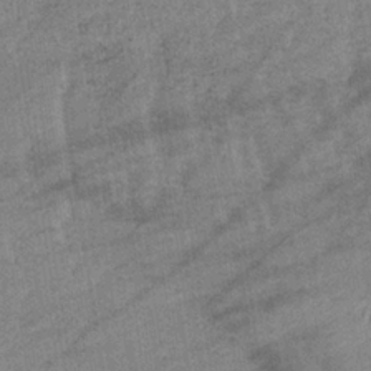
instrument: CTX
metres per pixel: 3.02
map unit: lHb
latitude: -33.9745
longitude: 70.5763
